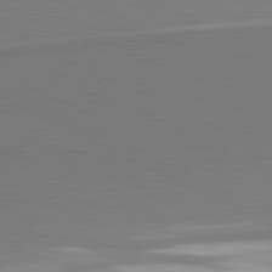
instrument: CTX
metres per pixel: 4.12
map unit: lApd
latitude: 81.3293
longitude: 162.3495
